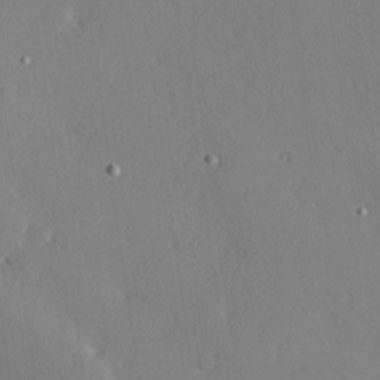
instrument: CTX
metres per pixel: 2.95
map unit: Hve
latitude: 25.3103
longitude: -91.9717
